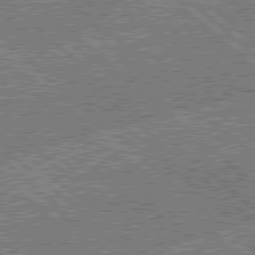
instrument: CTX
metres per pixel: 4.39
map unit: Hpe
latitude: 78.4223
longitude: -159.2159
